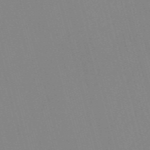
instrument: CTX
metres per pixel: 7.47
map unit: Nve
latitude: -57.6533
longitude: 61.9745
